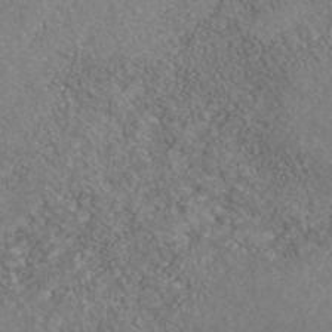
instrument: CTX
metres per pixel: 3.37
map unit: Nhe
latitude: -41.2376
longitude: -109.9150
